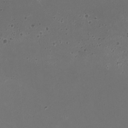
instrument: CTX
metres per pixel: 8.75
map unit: HNhu
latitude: -2.9919
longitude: -2.6868
